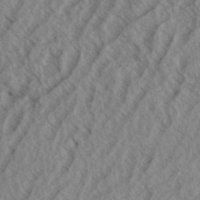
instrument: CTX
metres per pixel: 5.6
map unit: eHh
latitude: 33.8583
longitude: -139.9339
